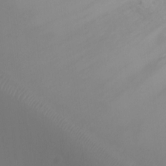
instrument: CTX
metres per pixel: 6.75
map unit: Ht
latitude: -2.6329
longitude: -19.1592
